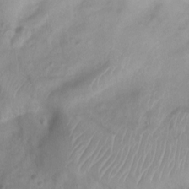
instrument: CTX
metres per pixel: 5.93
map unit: Htu
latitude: 3.5749
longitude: -21.7450
